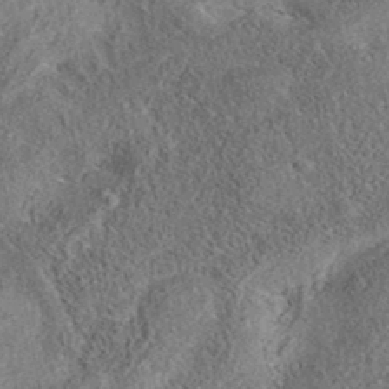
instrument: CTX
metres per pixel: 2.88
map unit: eAb
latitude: 36.5168
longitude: 113.1053
